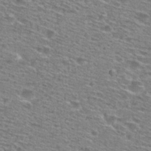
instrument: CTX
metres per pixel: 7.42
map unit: Hto
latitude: 28.4790
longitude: -47.0459
